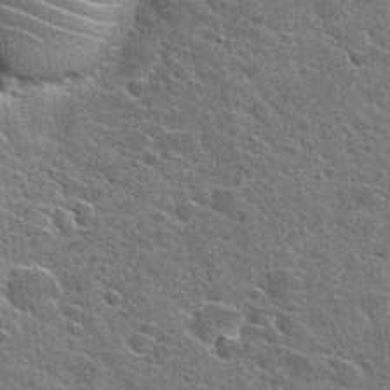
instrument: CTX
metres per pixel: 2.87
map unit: Hto
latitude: 28.1200
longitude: -45.1781
